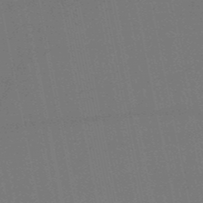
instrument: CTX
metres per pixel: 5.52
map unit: HNb
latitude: -51.7666
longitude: -40.2333
